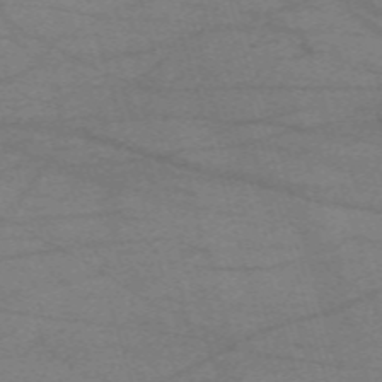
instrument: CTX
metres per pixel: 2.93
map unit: eHh
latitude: -61.2187
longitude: 54.1417
